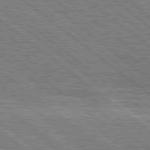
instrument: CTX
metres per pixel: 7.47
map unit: Hpe
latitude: 78.6680
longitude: -120.6113
